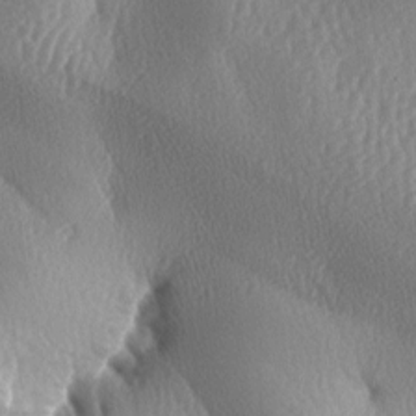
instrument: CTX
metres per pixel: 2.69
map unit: lAa
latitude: -8.4440
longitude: -128.3656
